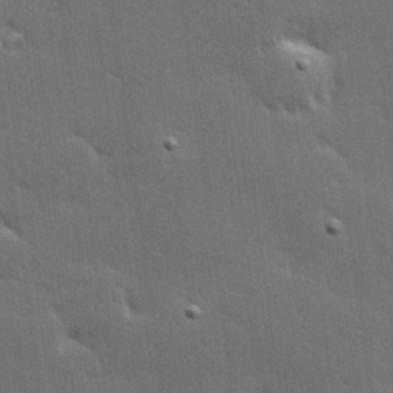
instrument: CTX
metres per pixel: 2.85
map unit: Hve
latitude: 27.4615
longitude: -94.0444
